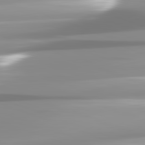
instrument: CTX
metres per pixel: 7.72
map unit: lApd
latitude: 82.2333
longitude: -139.7827
